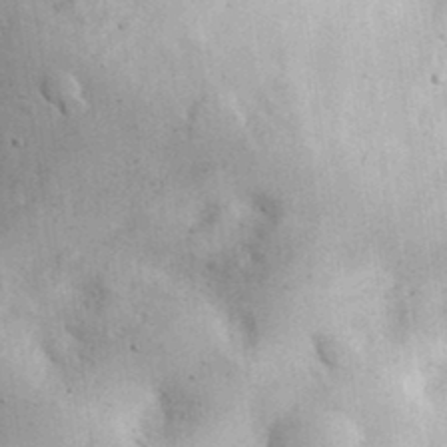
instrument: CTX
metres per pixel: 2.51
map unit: eHh
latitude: 35.2914
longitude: -68.4412
